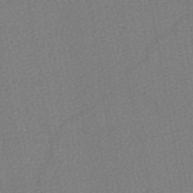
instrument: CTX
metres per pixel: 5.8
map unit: lHb
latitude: -43.9556
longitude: 72.9164
